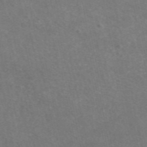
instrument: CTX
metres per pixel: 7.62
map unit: eAb
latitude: 47.8206
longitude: 115.7477
